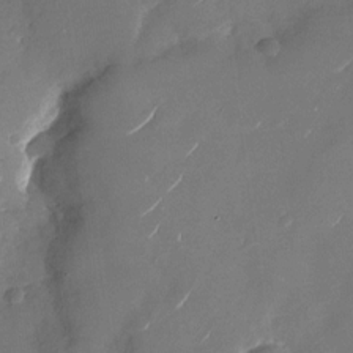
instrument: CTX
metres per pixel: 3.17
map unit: Nhu
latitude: -27.7666
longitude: -73.2348
